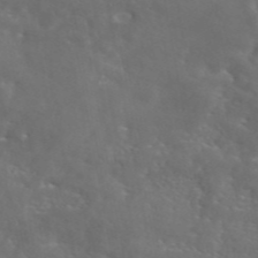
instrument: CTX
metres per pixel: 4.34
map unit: eAb
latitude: 45.8772
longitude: 125.6155
